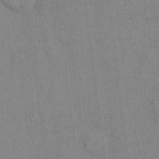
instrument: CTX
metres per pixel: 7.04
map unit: eHh
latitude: 13.8772
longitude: -62.4034
